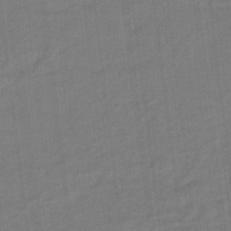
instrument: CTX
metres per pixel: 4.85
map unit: eHb
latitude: -46.3306
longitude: 87.2943
